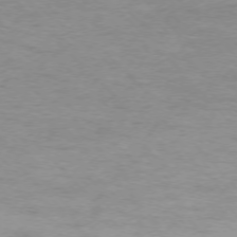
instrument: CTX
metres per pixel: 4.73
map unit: Ap
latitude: -75.8423
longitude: -77.5182
